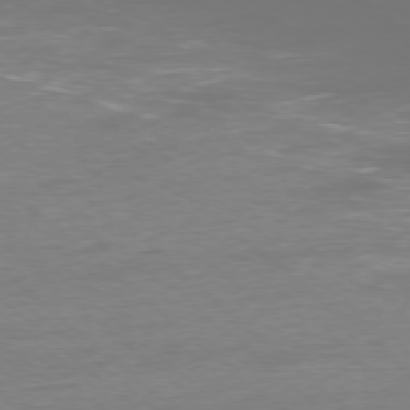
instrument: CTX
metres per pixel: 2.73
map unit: Ap
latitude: -77.7856
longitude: -80.4790
